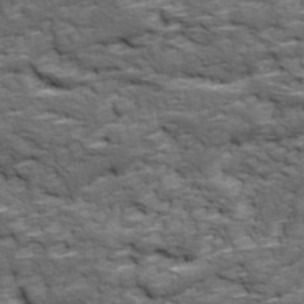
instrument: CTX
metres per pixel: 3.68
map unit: Ave
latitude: 18.1011
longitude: -135.7260
